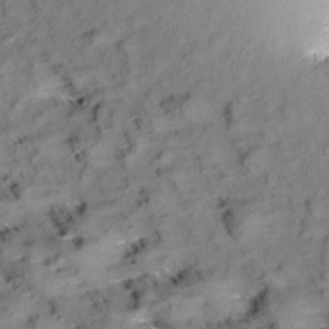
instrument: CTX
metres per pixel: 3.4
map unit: Aa
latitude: 9.6883
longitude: -140.6868
